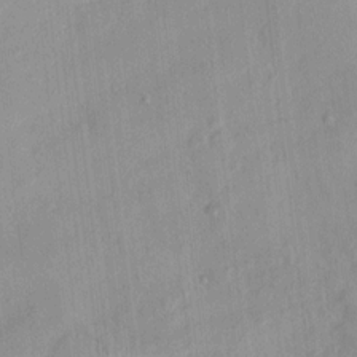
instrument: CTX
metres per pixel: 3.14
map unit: eHh
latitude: -0.0661
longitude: 14.9164
